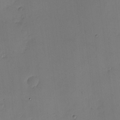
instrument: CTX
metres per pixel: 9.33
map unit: eHh
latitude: -2.0472
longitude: -74.1578
